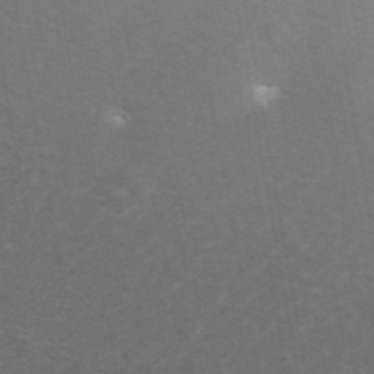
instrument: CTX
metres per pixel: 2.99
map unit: ANa
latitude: 44.6112
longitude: 24.7274
